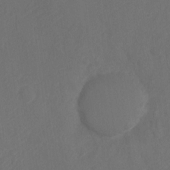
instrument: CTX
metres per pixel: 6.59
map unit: Ht
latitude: -10.5763
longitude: -35.0836
